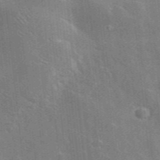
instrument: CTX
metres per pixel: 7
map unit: lHvf
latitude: 36.2712
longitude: -91.0270
